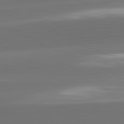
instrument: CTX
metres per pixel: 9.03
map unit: lApd
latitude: 81.7450
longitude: -160.8191
